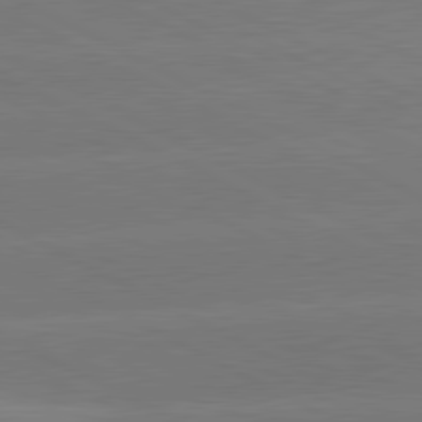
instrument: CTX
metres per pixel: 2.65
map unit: lApd
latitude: 81.1970
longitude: -153.4616
